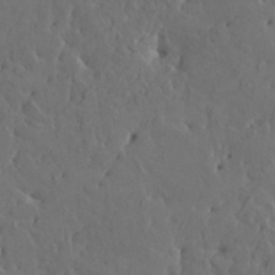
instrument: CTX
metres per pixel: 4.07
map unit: HNhu
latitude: 6.7246
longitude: -0.6679
